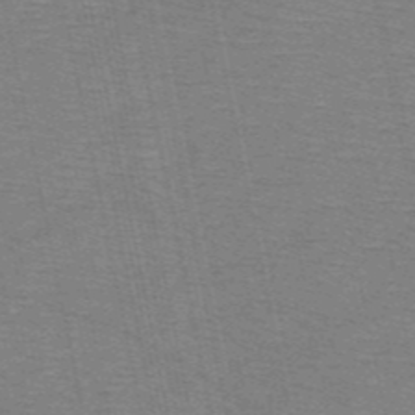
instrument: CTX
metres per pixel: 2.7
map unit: HNb
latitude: -53.9556
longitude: -45.3481
